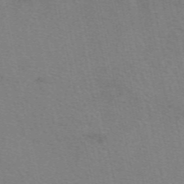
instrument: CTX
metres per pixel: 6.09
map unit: eAb
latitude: 50.6868
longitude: 106.1039
